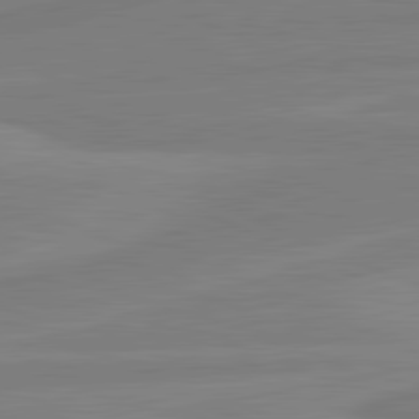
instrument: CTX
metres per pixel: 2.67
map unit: lApd
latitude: 81.8205
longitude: -173.4237
